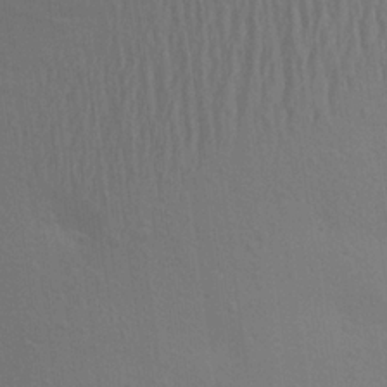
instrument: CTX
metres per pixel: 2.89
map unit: Aa
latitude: 23.3293
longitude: -145.5182
